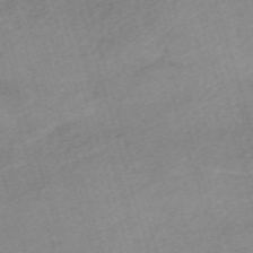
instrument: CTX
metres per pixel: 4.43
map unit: eHh
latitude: -62.0850
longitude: 53.4643
